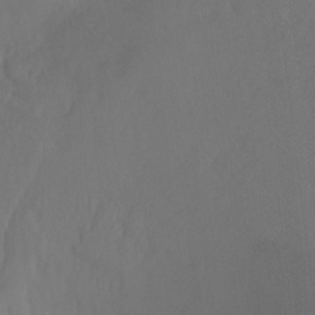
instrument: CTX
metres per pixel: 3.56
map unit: Hto
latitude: -6.8219
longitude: -48.5546
